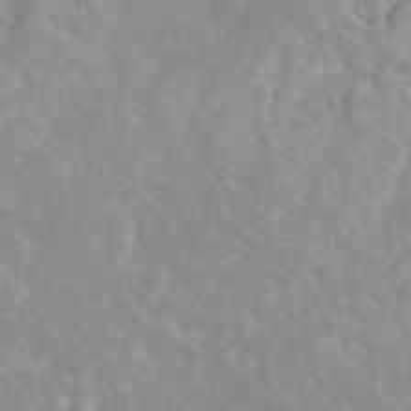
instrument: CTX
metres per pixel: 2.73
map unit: eAb
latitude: 45.2159
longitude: 126.8408
